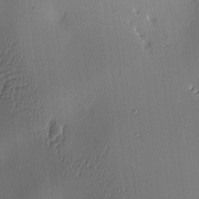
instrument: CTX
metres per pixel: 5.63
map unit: lAa
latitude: 5.0836
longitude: -112.4034
